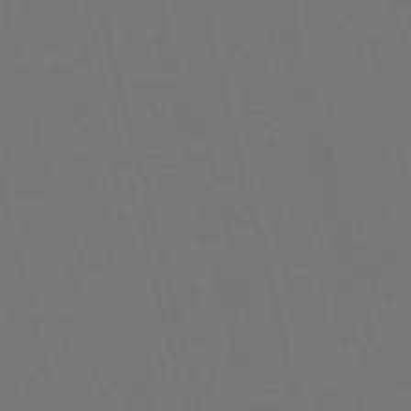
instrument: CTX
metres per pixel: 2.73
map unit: Nve
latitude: -59.1431
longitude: 61.8422
